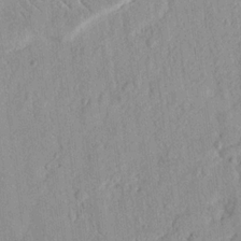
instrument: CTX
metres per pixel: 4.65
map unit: Nhu
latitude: 18.3845
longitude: -77.8583
